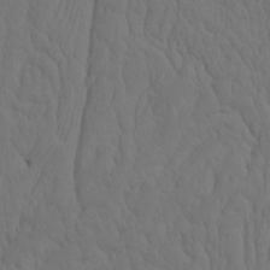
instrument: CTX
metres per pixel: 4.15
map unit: eHh
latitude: -2.4817
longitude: 15.0676
